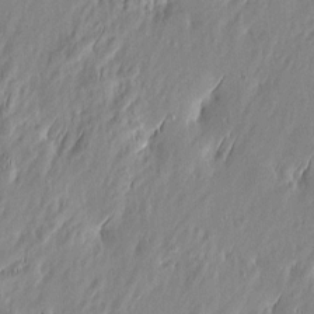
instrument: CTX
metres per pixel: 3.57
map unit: Htu
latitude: -6.3684
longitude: 175.1053
